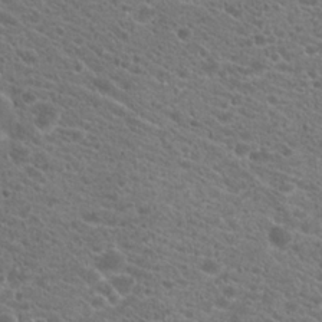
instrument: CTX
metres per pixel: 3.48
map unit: Hto
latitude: 20.7058
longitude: -38.4979
